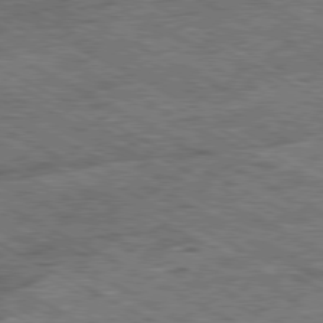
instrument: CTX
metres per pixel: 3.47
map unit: Ap
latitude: -80.4629
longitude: -84.9136
